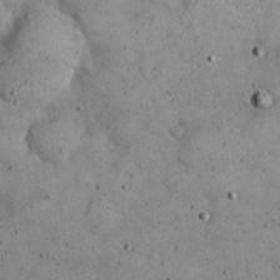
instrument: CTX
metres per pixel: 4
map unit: eHh
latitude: 21.8395
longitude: -65.6316
